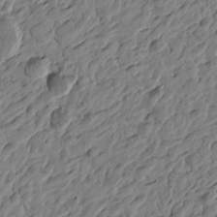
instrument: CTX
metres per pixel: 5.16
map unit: Htu
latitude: -3.1998
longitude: -179.7828
